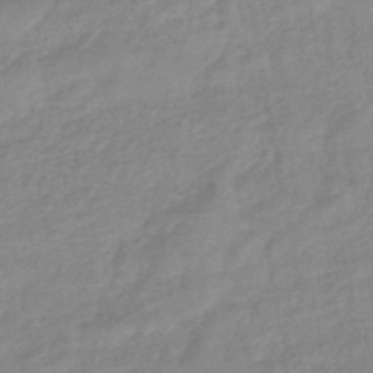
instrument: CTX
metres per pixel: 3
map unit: eHb
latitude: -44.6519
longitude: 81.9556
